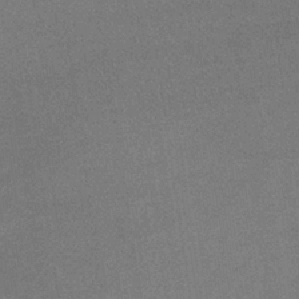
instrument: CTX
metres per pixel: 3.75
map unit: eHb
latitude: -33.2187
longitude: 67.8989
